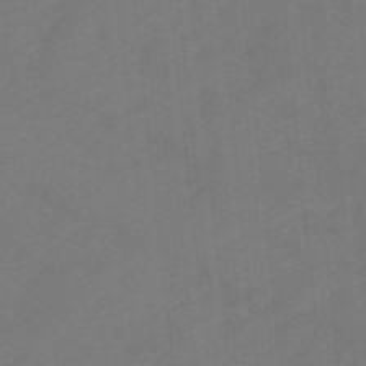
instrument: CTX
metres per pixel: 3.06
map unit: lHb
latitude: -49.4266
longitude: 83.3132
